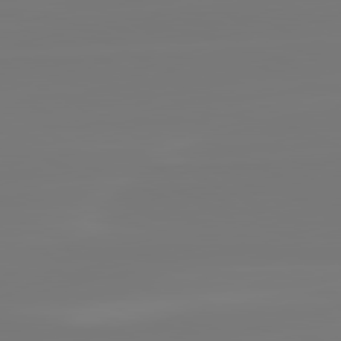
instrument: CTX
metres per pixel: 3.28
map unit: lApd
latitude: 81.2159
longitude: -127.6505
